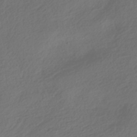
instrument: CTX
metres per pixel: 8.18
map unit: HNhu
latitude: -42.0849
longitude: 106.3118
